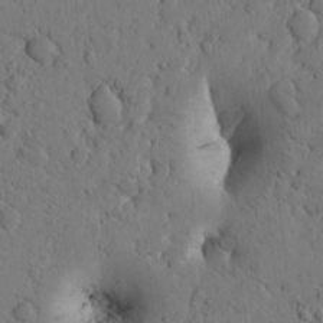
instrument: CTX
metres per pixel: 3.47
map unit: Htu
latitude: -2.1605
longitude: 170.4629
